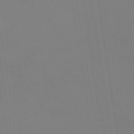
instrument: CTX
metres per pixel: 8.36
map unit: eHb
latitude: -38.2551
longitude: 75.1243
